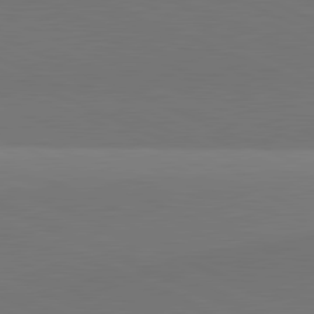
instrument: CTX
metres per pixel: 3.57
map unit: lApd
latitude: 81.6505
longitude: 144.3495
